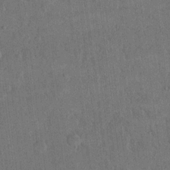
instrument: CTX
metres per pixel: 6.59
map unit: eHh
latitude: 15.1215
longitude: -68.2523
